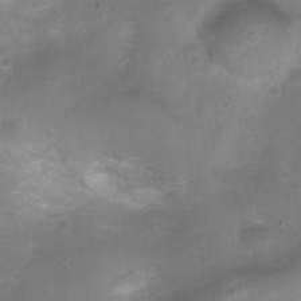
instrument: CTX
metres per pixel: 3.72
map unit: Ht
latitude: 4.4790
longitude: -20.8191
